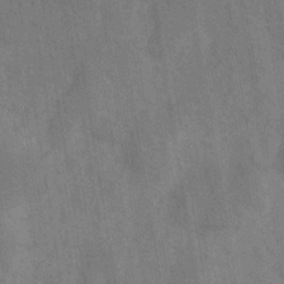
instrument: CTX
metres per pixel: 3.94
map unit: eHh
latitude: -39.3321
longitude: -26.6680
